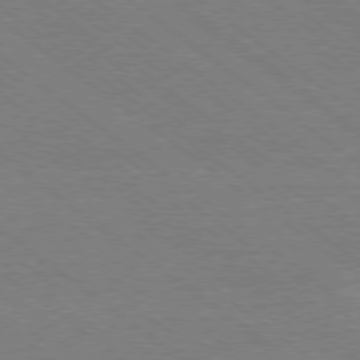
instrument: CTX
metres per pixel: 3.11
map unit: Ap
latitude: -79.1053
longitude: -83.5371
